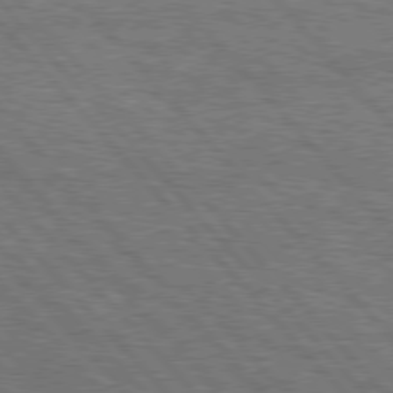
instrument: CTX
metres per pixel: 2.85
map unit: Hpe
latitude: 76.7435
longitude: -160.7435
